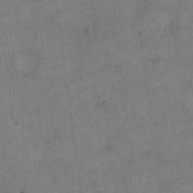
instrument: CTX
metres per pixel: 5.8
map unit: eHh
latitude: 14.0822
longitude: -66.7813
